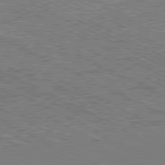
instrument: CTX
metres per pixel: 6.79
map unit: Hpe
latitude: -81.6155
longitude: 20.5007
